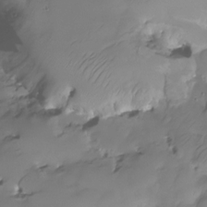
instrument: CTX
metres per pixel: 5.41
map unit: HNhu
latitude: -23.8234
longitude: 50.4440
